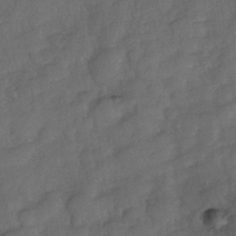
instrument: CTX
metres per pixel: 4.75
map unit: Nhe
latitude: -34.0850
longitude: -143.3293
